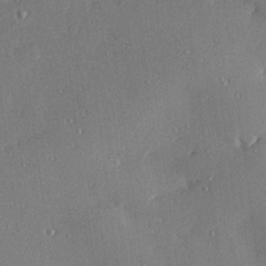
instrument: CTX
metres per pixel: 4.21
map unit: Hve
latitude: 28.1389
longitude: -91.2348
